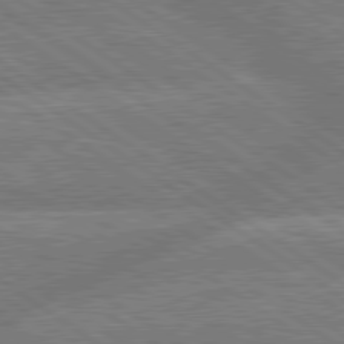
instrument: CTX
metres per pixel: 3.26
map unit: lApd
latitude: 79.6505
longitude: -161.3859
